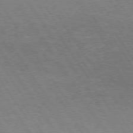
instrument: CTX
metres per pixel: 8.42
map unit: Hpe
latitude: 75.0458
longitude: -141.8772
